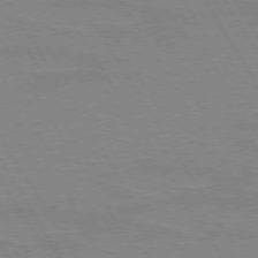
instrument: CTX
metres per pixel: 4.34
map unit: lApd
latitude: 73.3671
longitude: -56.0255
